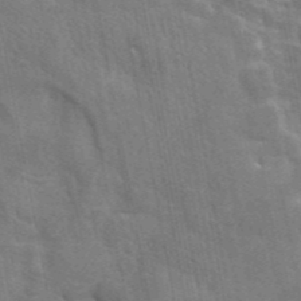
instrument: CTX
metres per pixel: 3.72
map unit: eAb
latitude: 44.5546
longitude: 113.2187
